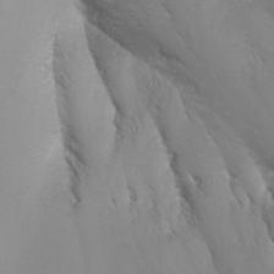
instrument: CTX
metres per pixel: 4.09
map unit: Nhu
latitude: -7.0486
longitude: -79.0648
